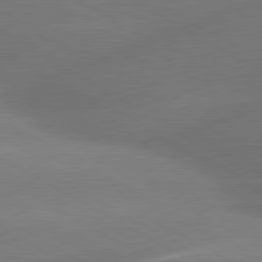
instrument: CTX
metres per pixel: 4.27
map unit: lApd
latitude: 80.3089
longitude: -150.4979
